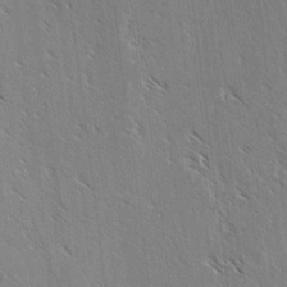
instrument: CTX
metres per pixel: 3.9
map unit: lAvf
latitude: -3.8422
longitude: -113.6316
